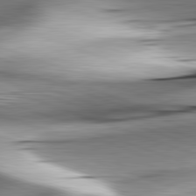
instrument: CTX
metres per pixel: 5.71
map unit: lApd
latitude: 82.1766
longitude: -151.1781
